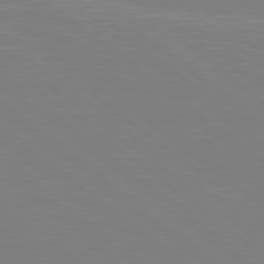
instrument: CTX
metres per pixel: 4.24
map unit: Hpe
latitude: 78.8947
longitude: -148.2900
